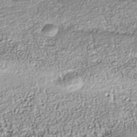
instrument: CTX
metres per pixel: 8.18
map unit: Nhu
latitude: -40.6518
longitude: -83.9717
